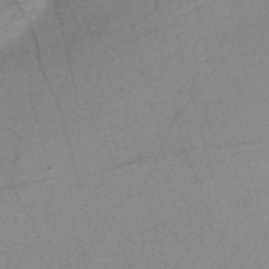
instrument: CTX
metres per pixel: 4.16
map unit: Nve
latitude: -57.1242
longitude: 61.1620
